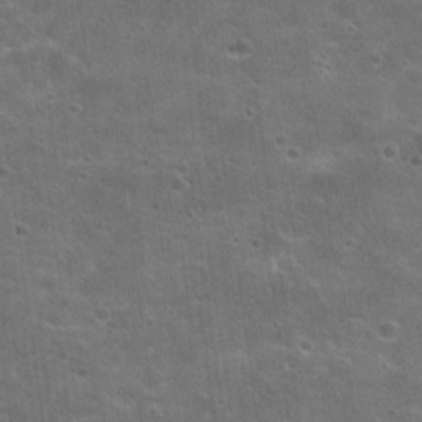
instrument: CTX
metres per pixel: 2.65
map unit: Hto
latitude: 21.1214
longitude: -43.1592
